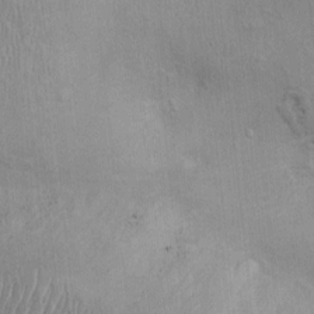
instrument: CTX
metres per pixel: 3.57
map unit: Ht
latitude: -3.4832
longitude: -14.8002
